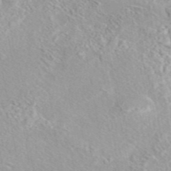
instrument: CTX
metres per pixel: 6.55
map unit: eAb
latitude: 44.1389
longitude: 114.6707
